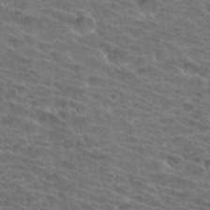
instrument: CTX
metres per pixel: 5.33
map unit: Hto
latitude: 33.8016
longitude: -44.0444
